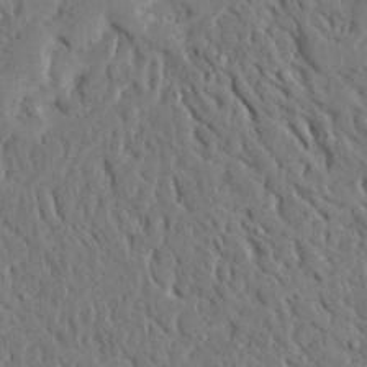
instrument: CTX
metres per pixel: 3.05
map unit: Ave
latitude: 15.0837
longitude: -139.9150
